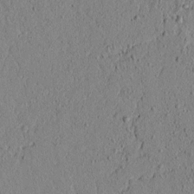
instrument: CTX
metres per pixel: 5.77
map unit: lAvf
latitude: 5.5749
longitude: 166.5007
